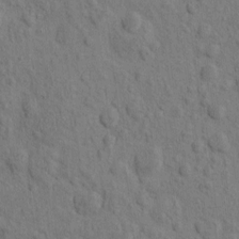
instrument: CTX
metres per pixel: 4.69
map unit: eHh
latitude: -1.1809
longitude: 18.3684
